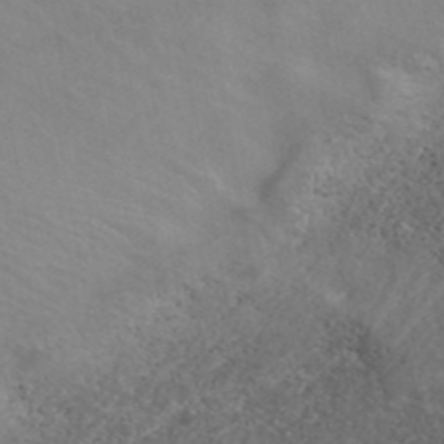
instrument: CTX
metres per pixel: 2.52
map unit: ANa
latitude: 43.3104
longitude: 27.4832
